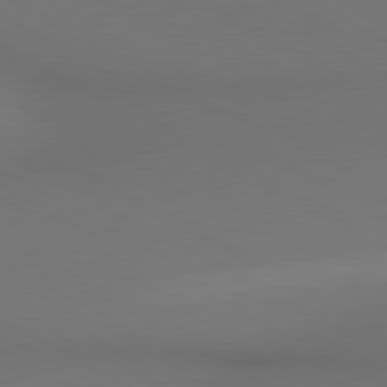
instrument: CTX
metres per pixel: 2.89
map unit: lApd
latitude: 80.5168
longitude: 140.3117
